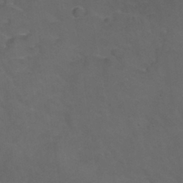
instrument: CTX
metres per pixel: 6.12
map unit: Nhu
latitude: 29.6127
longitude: -51.1970
